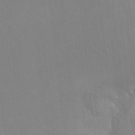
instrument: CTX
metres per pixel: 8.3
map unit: HNhu
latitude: 3.2537
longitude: 9.1998
